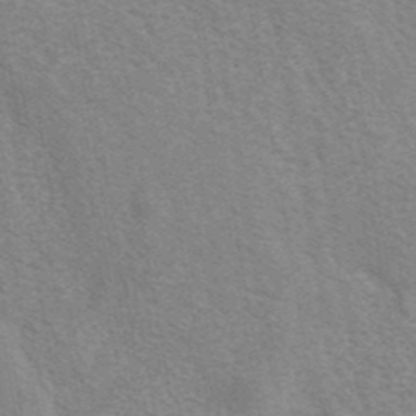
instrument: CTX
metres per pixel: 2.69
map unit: eAb
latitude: 41.6127
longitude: 106.6708
